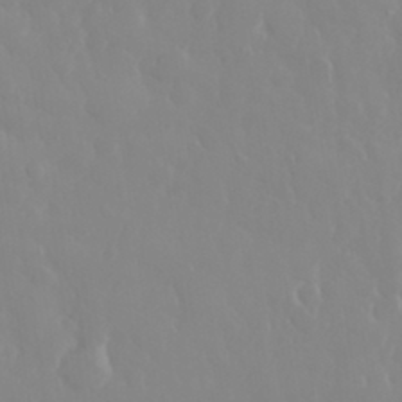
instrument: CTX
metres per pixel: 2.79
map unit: eHh
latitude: 33.4615
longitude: -59.4615
